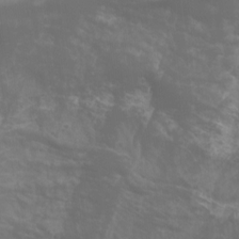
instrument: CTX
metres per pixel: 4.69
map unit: Aa
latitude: -8.9542
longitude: -78.4979
